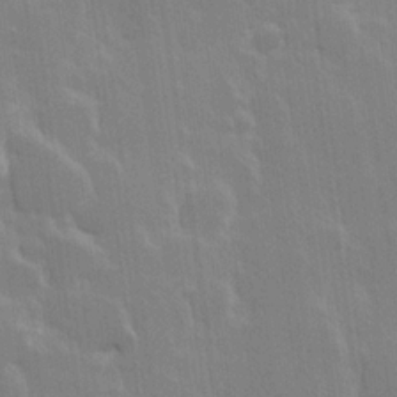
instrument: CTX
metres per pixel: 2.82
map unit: Hve
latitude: 23.0836
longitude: 146.8786
